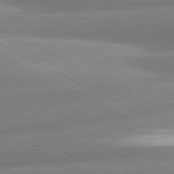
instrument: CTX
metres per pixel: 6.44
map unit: lApd
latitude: 81.0647
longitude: -163.7639
